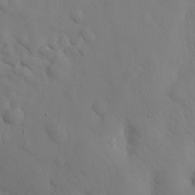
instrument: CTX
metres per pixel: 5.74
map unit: eHh
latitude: 26.2334
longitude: -75.0836
